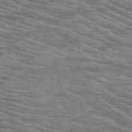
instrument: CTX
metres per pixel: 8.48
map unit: HNb
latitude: -53.5399
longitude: -45.6127
